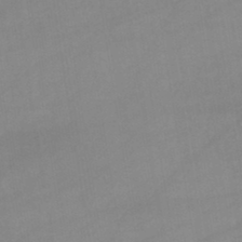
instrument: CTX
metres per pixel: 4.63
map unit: lHb
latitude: -44.0283
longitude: 67.0864
